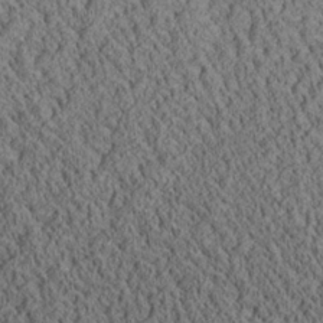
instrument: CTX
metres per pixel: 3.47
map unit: Aa
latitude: 26.1389
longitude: -134.6301
